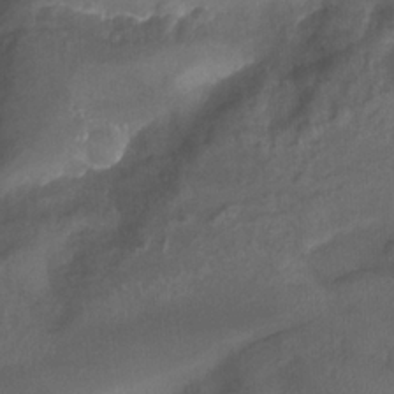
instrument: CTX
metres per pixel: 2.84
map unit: Htu
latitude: -12.4251
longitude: -73.7828
